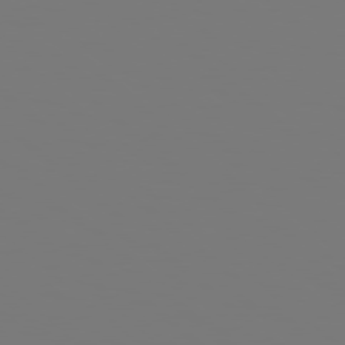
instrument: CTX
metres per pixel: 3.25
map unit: Hpe
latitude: 78.1956
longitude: 177.6344
